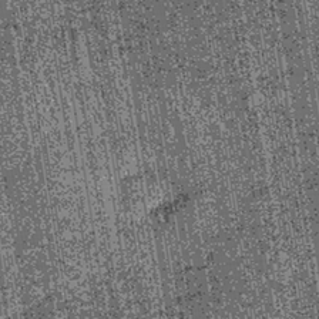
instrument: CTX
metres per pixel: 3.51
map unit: lHb
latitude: -39.9745
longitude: 67.5211
